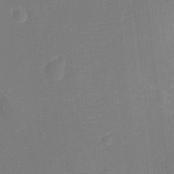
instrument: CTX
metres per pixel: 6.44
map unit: Ht
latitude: -11.7478
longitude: -23.4615
